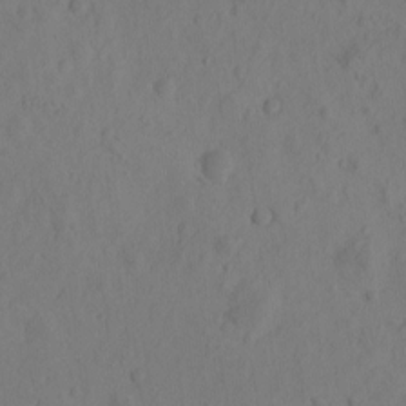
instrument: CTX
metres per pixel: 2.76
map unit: eHh
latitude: -0.5007
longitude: 16.2929
